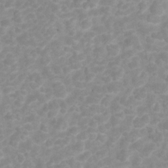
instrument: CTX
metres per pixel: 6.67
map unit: Hto
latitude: 5.6694
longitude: -32.8758
